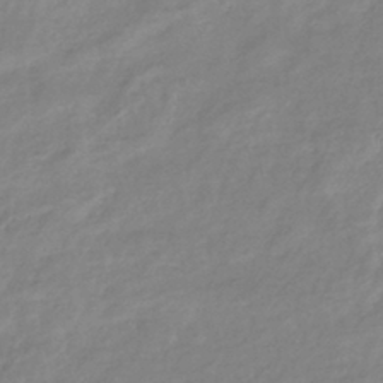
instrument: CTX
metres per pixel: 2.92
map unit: eHb
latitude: -40.4629
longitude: 81.5966
